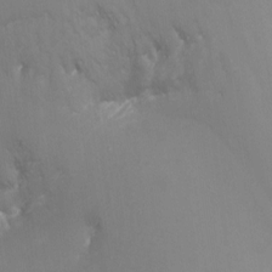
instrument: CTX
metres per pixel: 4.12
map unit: Nhu
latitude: -16.8597
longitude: -48.3467
